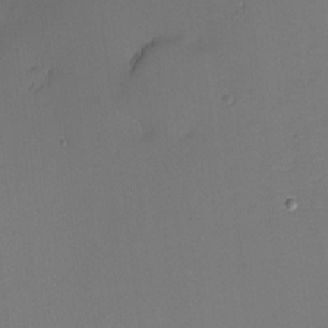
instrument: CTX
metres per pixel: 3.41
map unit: eHh
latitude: -3.6154
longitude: -79.5182
